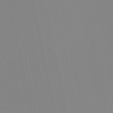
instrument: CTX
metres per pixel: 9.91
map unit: lHb
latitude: -49.1809
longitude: 75.3888
